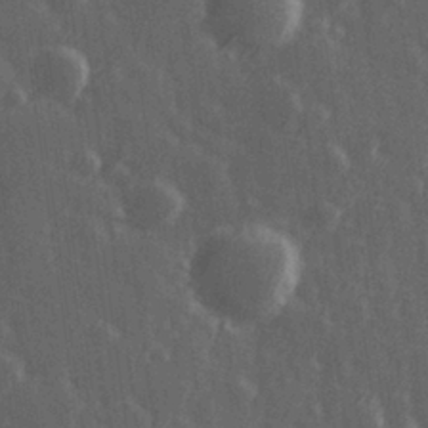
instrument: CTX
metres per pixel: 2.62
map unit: Hve
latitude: 27.0648
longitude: 146.8408
